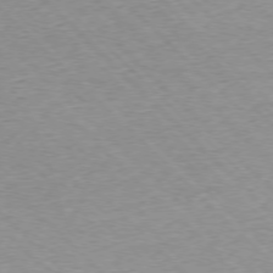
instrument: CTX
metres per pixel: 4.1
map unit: Ap
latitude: -76.9920
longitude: -86.9514
